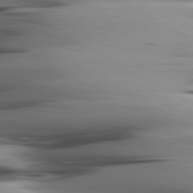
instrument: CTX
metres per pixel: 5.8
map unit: lApd
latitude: 80.4979
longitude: -122.7813
